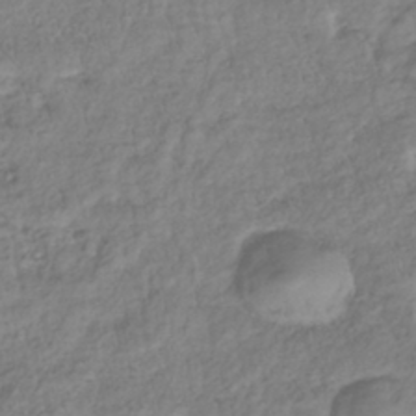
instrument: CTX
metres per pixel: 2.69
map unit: lHb
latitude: -39.4455
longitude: 71.4643
